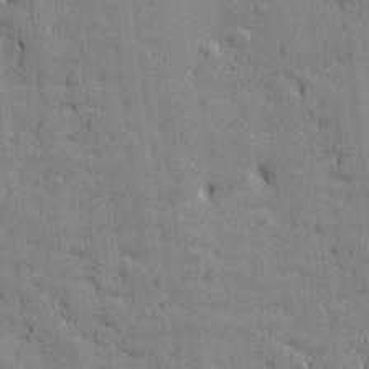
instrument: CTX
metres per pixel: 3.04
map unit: Htu
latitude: -7.7666
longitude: 176.2362
